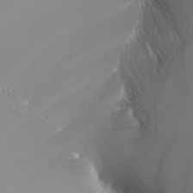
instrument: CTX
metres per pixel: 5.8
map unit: Nhu
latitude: -7.8044
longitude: -81.2915
